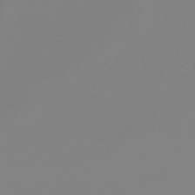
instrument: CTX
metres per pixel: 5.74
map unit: lHb
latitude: -48.4062
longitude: 68.1605
